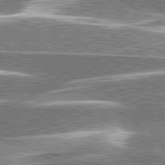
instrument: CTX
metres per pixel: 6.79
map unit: lApd
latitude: 79.7450
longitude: -96.3278
